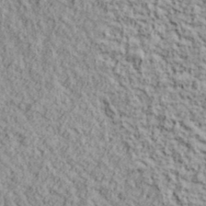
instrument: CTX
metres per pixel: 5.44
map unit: lHvf
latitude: 38.7246
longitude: -90.6868
